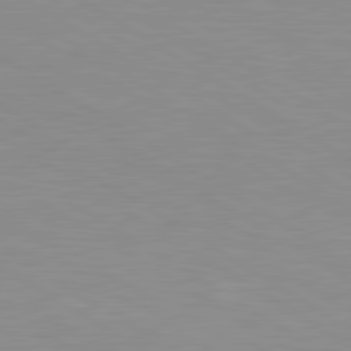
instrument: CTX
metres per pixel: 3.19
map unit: lApd
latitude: 81.1592
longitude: 160.8975
